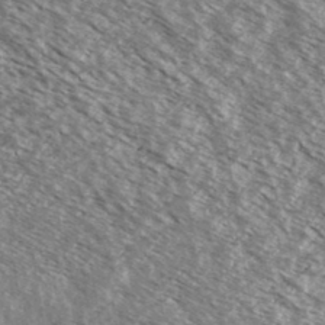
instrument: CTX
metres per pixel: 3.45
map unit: Ave
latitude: 37.7639
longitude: -109.7638
